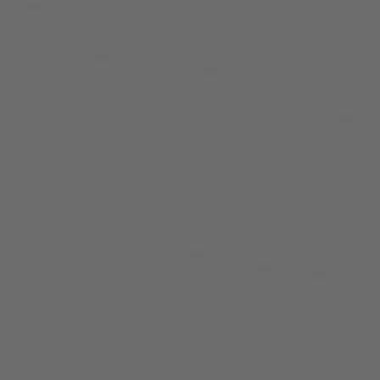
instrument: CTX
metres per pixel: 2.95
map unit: Hpe
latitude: 73.8773
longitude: -127.5182
